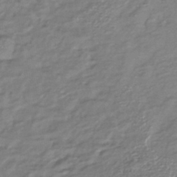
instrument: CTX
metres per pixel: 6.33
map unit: lHb
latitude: -41.2943
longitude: 75.7100
